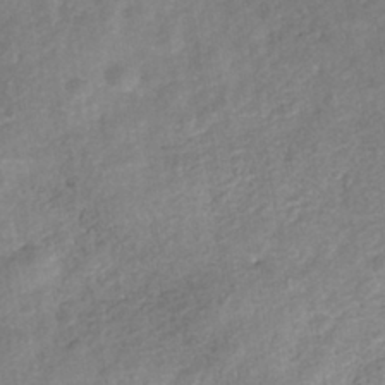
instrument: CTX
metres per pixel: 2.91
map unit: Nhe
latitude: -41.9367
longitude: -110.4412
